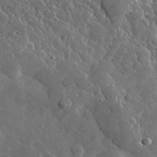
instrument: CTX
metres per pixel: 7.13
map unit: lHvf
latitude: 34.3278
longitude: -87.2915
